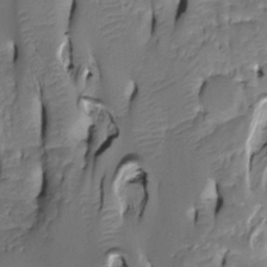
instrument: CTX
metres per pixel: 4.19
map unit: Htu
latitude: -5.1431
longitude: 150.6329
